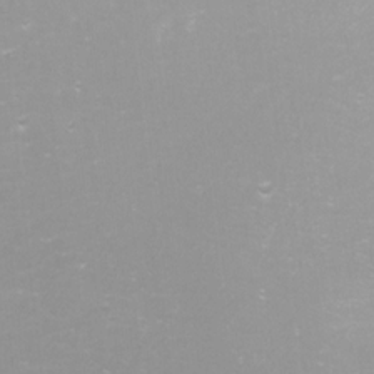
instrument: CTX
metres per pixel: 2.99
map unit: Nhu
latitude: -8.6707
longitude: -72.6301
